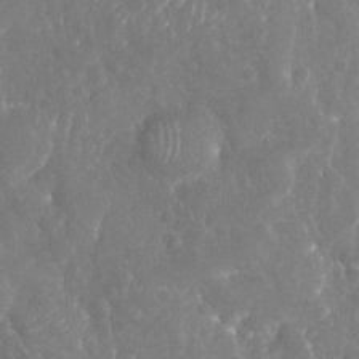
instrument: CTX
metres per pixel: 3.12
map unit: Nhu
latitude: -19.2565
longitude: -58.2523
